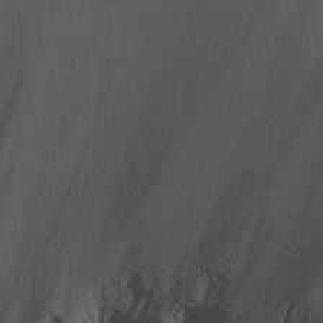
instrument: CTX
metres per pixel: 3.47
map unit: Ave
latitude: 23.5371
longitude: -135.4048
